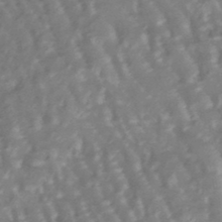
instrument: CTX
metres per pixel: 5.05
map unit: lHb
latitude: -47.5777
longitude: 78.7463
